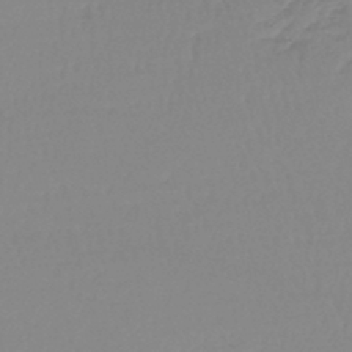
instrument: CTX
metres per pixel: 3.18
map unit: lHb
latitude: -44.4629
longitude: 62.5573
